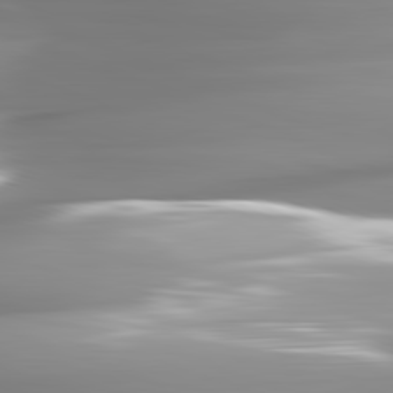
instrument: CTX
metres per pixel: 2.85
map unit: lApd
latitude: 82.3278
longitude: -143.1214
